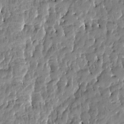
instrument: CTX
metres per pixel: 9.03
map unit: Htu
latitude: -4.2550
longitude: 177.1998
